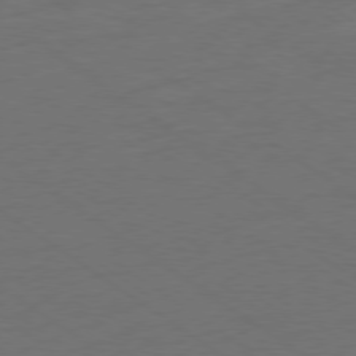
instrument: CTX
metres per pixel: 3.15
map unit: Ap
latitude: -79.4643
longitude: -53.4993
